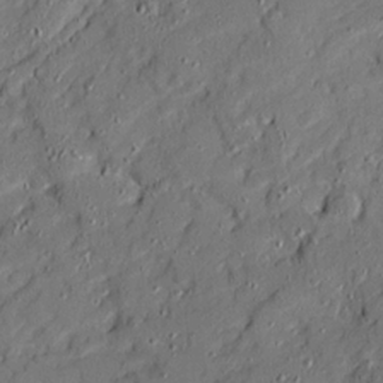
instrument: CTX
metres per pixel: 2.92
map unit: Ave
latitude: 20.2523
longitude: -129.1214
